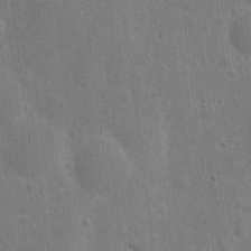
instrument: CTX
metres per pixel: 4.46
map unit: eHh
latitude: 7.6694
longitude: -72.3279
